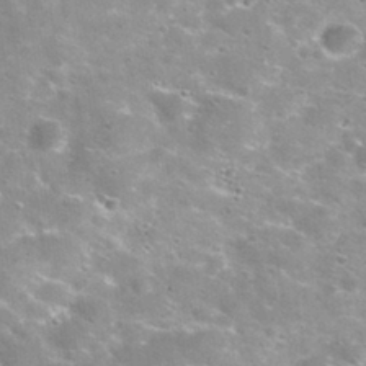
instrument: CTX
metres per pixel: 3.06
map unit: Nhu
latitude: 29.2726
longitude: -49.4993
